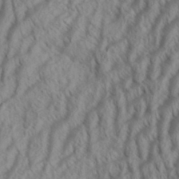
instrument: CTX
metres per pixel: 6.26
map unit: Aa
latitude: 34.1011
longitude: -137.5938
